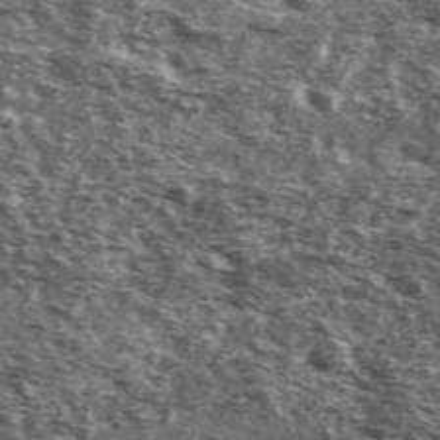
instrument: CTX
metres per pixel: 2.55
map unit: Ave
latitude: 41.5938
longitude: -106.1767
